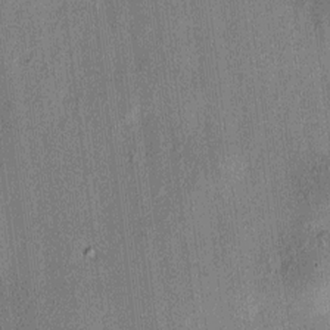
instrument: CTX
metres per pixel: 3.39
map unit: HNhu
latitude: 7.8205
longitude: 13.1620
